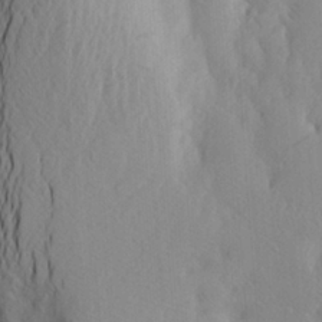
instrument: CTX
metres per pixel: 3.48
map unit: Aa
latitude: 25.4426
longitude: -146.9136
